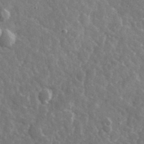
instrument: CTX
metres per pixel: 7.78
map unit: lHvf
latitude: 36.3845
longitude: -89.5183
